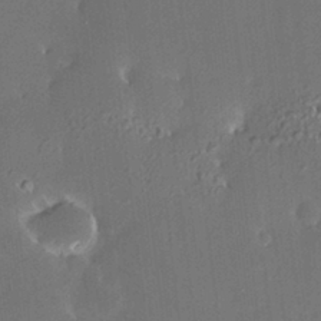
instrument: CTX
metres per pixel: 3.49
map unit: HNhu
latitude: 6.0444
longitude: 12.8219
